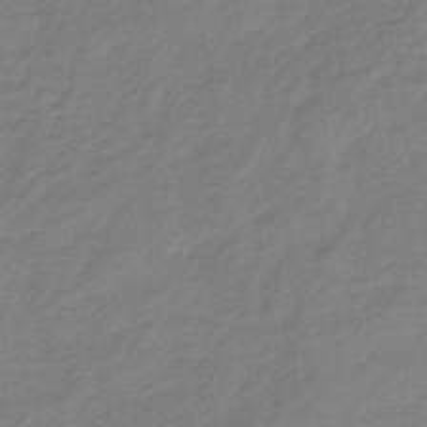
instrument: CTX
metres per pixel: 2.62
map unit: lHb
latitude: -39.1998
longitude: 71.8422
